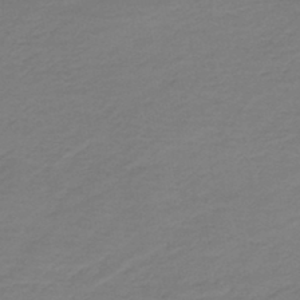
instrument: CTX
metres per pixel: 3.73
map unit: HNb
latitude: -43.0297
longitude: 52.1983
